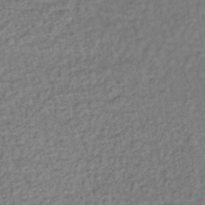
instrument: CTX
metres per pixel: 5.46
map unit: lHb
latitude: -35.9367
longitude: 66.4251
